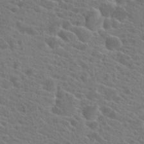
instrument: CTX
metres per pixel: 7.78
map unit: Hto
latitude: 22.0255
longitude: -39.6694
